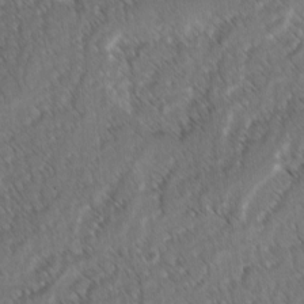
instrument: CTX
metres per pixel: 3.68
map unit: lAvf
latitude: -3.5399
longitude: -114.3278
